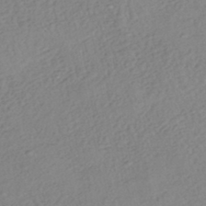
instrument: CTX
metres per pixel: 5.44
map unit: HNhu
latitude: -43.8611
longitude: 101.4643
